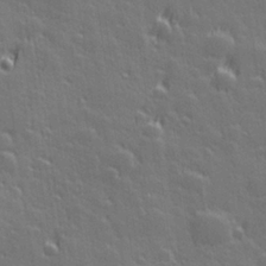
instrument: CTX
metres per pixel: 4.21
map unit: Hve
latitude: 27.2726
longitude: 144.8786
